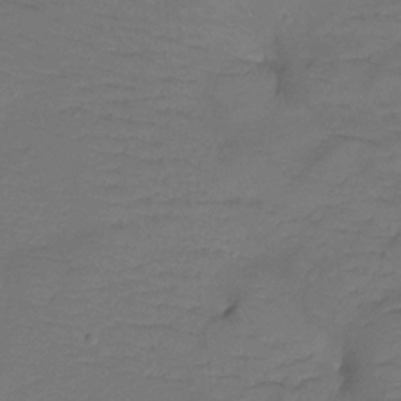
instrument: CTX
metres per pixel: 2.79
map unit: Ht
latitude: -12.0850
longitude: -44.9891
